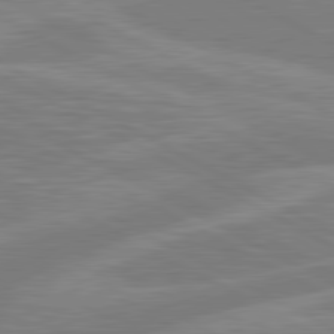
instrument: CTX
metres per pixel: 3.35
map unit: lApd
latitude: 81.1403
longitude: -168.1011
